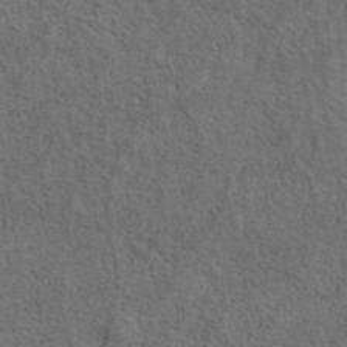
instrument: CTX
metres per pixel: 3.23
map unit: ANa
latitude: 39.4804
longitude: 22.6330
